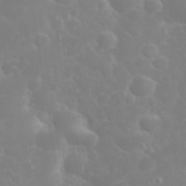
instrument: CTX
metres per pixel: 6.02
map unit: eHh
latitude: 32.4979
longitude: -60.6301
